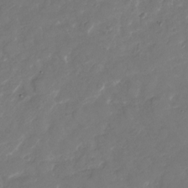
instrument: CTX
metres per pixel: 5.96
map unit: Nhu
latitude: -29.6722
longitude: -70.9891
